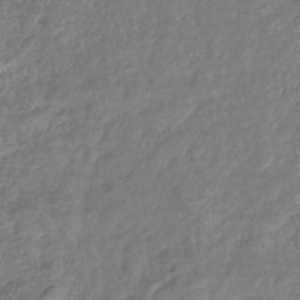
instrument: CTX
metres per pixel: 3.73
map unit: eHb
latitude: -39.1620
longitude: 78.5573
